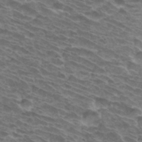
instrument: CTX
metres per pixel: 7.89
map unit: Hto
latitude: 33.4615
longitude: -43.6127
